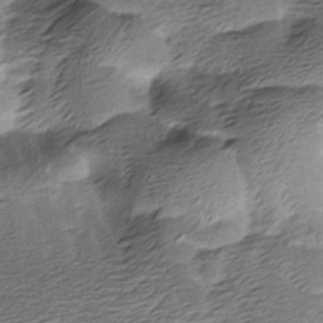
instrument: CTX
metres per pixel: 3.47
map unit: Ave
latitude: -8.1039
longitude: -123.3482
